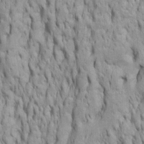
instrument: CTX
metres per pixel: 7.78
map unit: Htu
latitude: -5.6722
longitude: 151.4643
